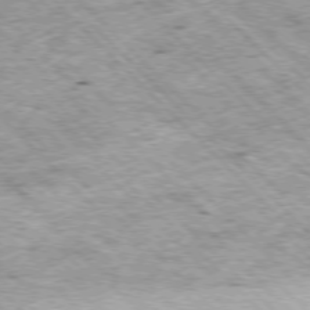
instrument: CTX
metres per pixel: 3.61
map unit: Hpe
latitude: -77.3510
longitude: 13.3888
